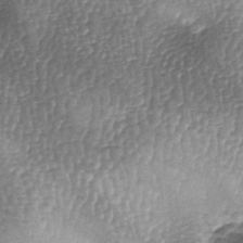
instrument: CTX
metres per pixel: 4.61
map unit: lAa
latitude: -6.4629
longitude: -128.1578
